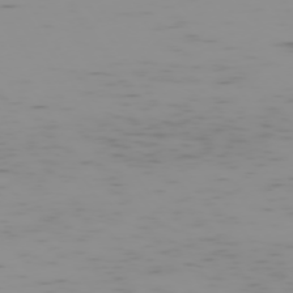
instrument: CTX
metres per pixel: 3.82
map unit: Hpe
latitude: -74.2173
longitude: 7.3320
